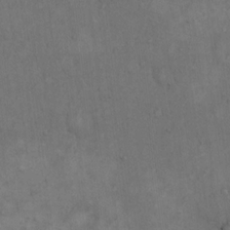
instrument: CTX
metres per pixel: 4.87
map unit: Hto
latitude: 15.8962
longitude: -60.8002
